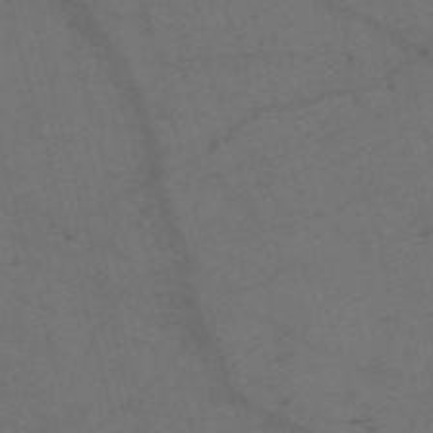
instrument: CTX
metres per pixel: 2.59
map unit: Nve
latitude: -58.9352
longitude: 51.5588
